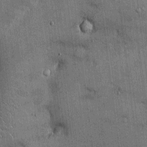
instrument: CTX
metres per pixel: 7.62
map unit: Ht
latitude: -2.7274
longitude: -13.0459
